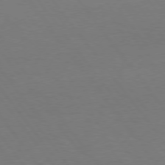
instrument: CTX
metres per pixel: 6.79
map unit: Hpe
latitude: 75.0836
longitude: -130.9325
